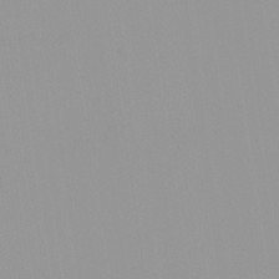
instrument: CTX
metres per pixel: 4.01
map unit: HNhu
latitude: -0.0850
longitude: -6.1200
